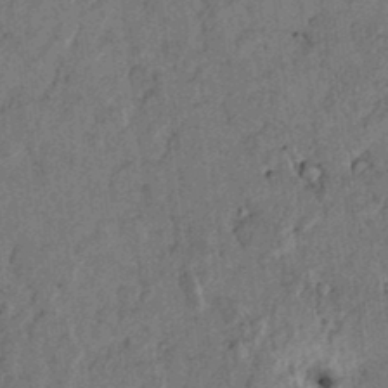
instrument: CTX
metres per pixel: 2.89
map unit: lAvf
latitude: 5.2159
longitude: 158.8030
